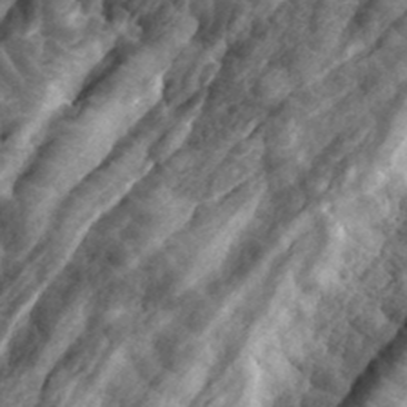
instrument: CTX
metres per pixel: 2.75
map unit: eHh
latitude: 36.0255
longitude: -79.6316
